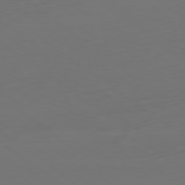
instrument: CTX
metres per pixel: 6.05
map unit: Ap
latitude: -79.6910
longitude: -60.2333
